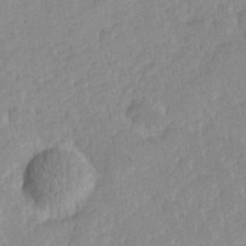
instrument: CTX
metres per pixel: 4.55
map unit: Hve
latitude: 24.8191
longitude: 144.2551
